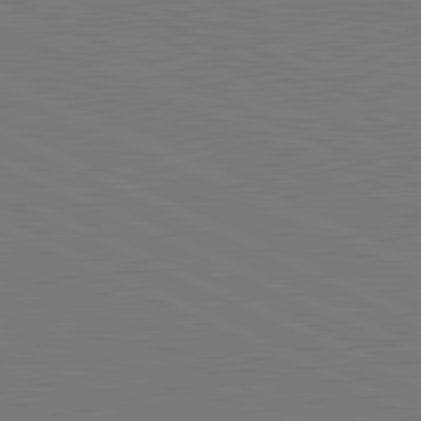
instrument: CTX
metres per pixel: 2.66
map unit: lApd
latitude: 81.5371
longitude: 150.2362
